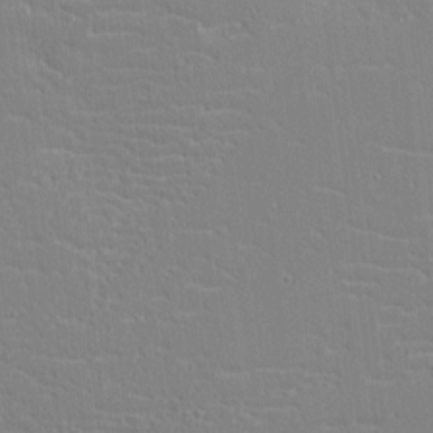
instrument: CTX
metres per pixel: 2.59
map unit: eHh
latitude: -3.3887
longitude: -85.9528
